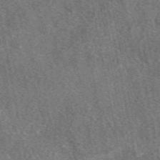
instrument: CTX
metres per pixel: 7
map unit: eAb
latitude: 48.4223
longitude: 111.7099
